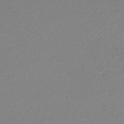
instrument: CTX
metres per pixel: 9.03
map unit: lHb
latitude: -42.1605
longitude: 74.4629
